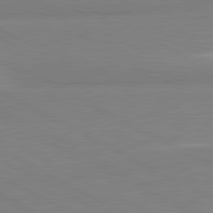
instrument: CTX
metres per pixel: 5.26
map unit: lApd
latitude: 81.1592
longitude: -179.7072
